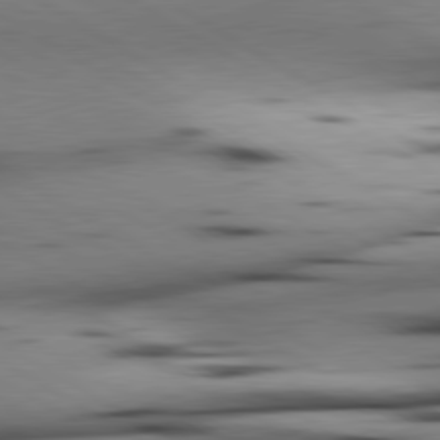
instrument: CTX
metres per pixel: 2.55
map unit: lApd
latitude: 80.4223
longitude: 160.7274
